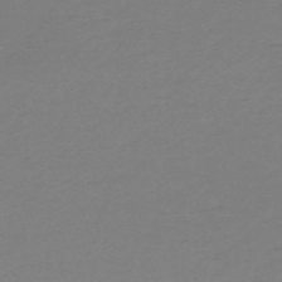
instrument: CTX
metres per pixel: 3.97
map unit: HNb
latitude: -55.1431
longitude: -40.6679
